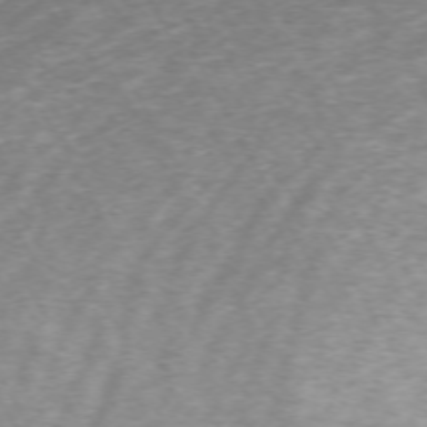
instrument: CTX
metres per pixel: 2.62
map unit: Ap
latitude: -73.0675
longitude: -70.1956
